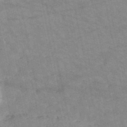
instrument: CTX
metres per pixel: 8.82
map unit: HNb
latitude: -52.7652
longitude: -44.1578
